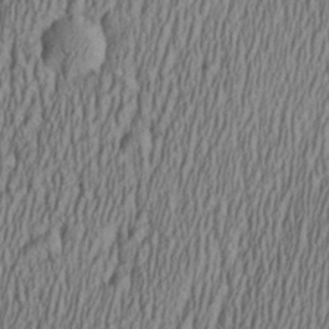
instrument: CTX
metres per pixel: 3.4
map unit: Aa
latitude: 27.0648
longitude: -135.9150
